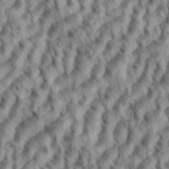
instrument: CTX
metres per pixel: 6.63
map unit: eHh
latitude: 35.3292
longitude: -138.3278
